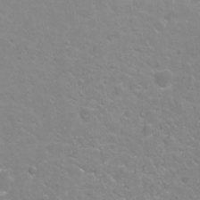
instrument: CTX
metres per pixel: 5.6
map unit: Hto
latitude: -4.9352
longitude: -35.5560
